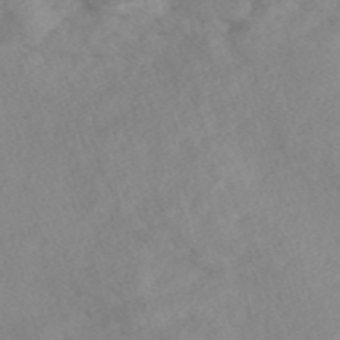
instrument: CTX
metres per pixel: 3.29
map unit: Nve
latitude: -57.8233
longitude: 55.2565
